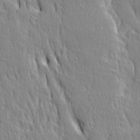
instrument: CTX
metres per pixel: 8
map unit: Ave
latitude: 22.2711
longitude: -135.3859
